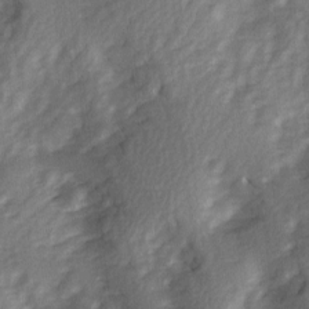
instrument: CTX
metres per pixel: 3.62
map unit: Ave
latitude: 2.3656
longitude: -110.5924
